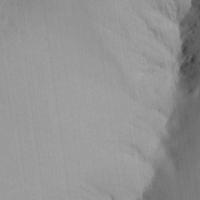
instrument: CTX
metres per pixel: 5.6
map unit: Aa
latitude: 24.8002
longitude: -132.3278
